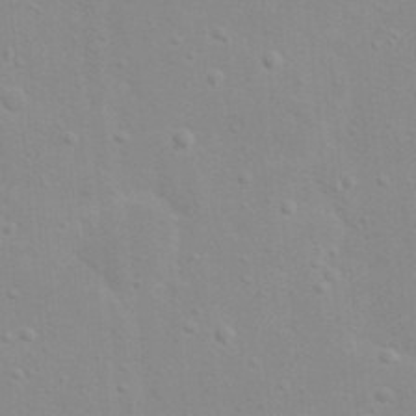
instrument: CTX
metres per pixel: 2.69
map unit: eHh
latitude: 20.2334
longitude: -64.3845
